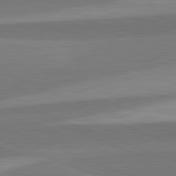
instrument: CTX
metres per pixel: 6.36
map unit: lApd
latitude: 82.4601
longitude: 137.5588
